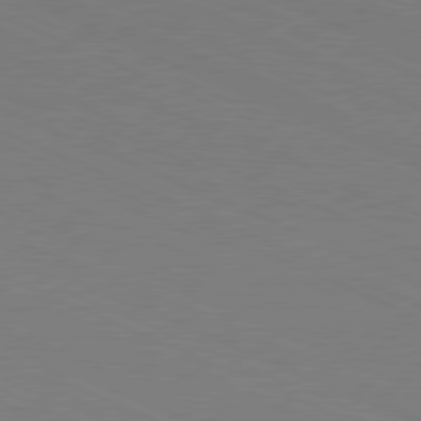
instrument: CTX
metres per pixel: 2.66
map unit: Hpe
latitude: -81.7856
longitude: 15.5210
